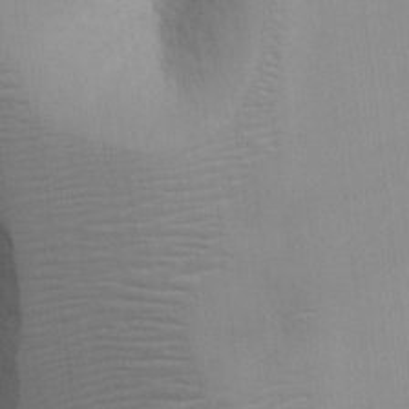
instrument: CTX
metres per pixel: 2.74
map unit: Hto
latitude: 12.3467
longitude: -56.9324
